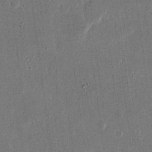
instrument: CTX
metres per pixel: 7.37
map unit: eHh
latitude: 16.2334
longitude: -70.6868
